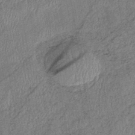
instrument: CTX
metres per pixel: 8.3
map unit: eHb
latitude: -38.8975
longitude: 77.8422
